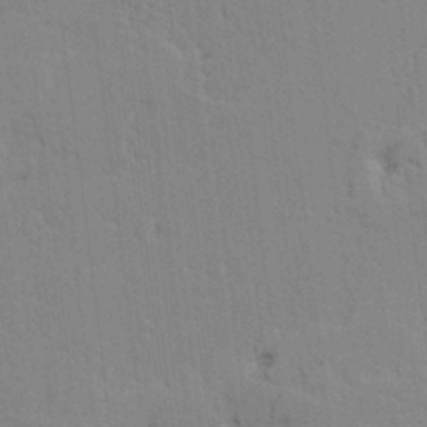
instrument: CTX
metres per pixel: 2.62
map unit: lAvf
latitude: 24.6112
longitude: -111.8584
